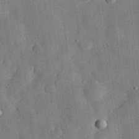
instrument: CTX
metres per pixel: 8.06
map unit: eHh
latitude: 29.9528
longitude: -73.9906
